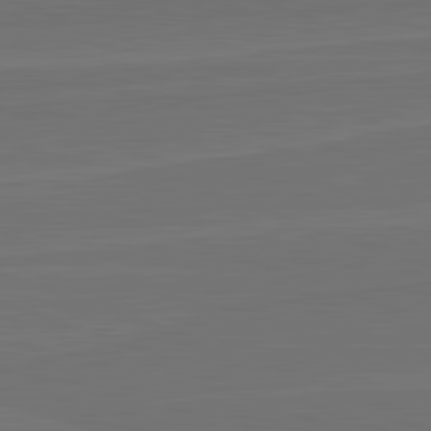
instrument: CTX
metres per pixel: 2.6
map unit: lApd
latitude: 82.7246
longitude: 164.3307
